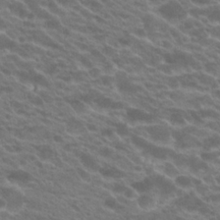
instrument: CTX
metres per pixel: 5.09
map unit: Hto
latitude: 22.5735
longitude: -37.5560
